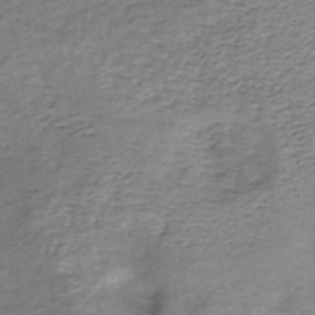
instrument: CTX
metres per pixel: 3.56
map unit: lHb
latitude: -36.5762
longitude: 60.4818
